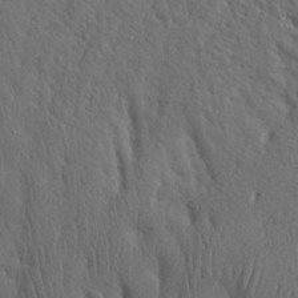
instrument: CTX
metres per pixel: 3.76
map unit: eHh
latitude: 30.4601
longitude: -69.1592
